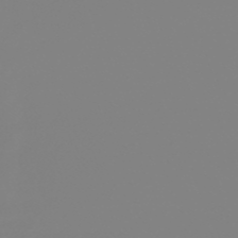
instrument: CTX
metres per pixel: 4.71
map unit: lHb
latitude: -49.4644
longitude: 81.7856
